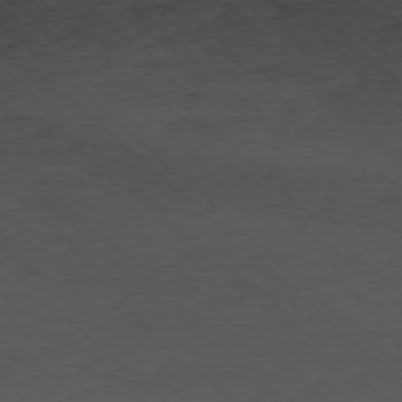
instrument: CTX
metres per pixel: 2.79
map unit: Ap
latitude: -77.7856
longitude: -91.9906
